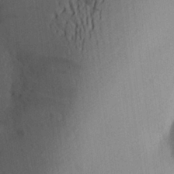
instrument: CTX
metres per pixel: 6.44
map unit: Aa
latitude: 26.9136
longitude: -146.4223
